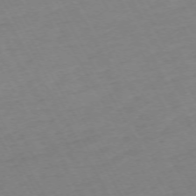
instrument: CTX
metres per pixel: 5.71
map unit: Hpe
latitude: -72.3495
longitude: 8.8408
